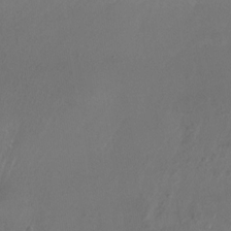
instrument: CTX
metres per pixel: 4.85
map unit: Nhu
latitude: -27.5777
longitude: -72.6302
